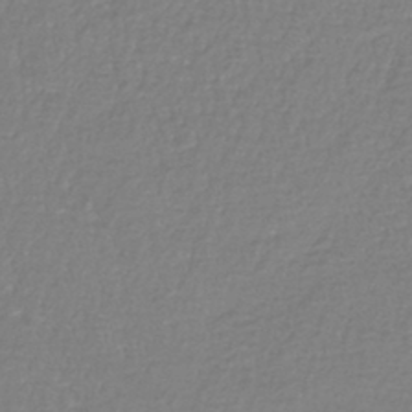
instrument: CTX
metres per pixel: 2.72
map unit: lHb
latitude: -41.2187
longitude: 65.4833
